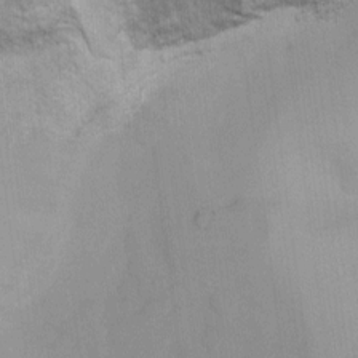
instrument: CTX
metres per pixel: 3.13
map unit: Ht
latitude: 6.3656
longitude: -30.3279
